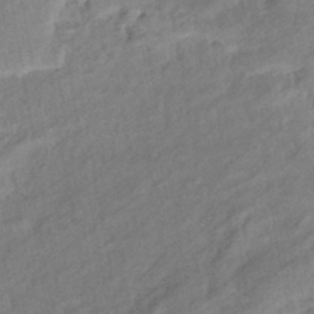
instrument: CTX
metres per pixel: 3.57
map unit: eHb
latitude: -42.1416
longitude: 83.3510
